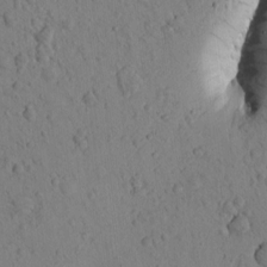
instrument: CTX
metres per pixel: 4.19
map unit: Htu
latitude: 0.0633
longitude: 173.6911
